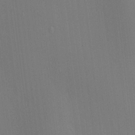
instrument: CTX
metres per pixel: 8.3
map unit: HNhu
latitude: 8.5168
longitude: 15.0676
